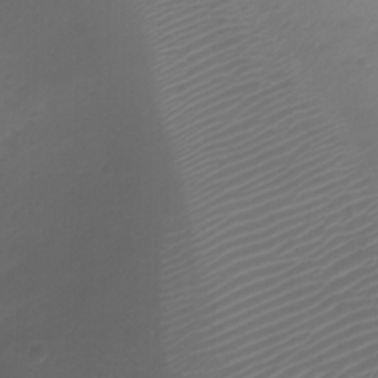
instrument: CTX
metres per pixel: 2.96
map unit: Ht
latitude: -1.6344
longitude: -19.5749
